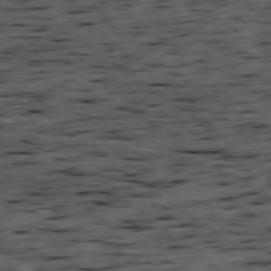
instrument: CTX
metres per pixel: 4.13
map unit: Ap
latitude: -79.0297
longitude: -89.8962
